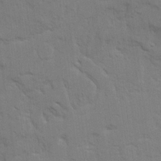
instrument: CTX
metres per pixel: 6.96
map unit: Ave
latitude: 23.3859
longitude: -130.4601
